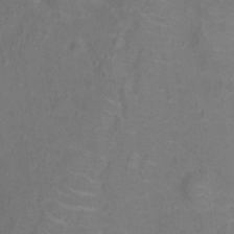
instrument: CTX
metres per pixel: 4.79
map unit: Ht
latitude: 14.0633
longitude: -41.4615
